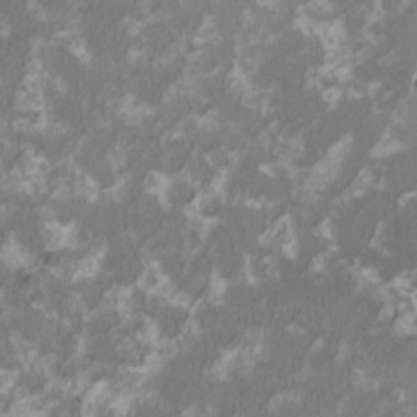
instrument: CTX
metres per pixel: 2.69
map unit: HNhu
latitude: 1.8394
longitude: -2.8947
